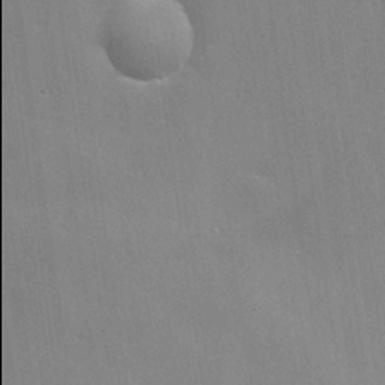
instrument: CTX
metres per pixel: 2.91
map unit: Nhu
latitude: 0.1955
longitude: -77.9906
